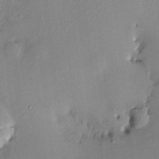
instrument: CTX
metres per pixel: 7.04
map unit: HNhu
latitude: 6.5546
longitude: 6.0283
